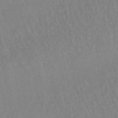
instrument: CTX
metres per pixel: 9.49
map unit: lHb
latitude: -48.9353
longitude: 72.8219
